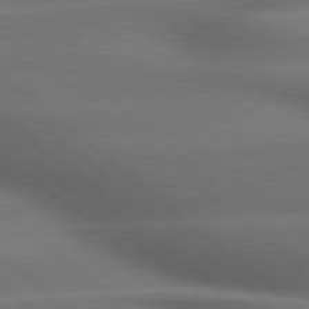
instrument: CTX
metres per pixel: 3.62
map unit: lApd
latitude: 79.1781
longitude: -117.5371
